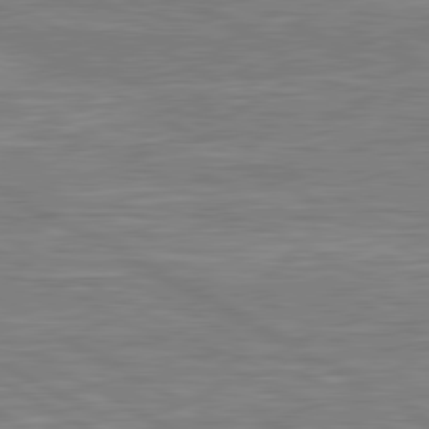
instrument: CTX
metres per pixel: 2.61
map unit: lApd
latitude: 80.8002
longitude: -172.8569
